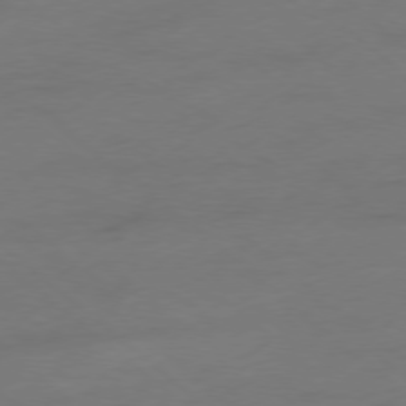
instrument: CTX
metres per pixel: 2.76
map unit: Ap
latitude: -78.3495
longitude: -56.8002
